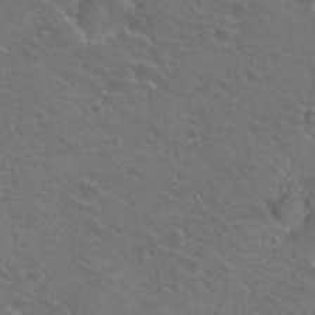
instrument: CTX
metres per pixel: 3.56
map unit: Hto
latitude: 22.9325
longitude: -31.0081
